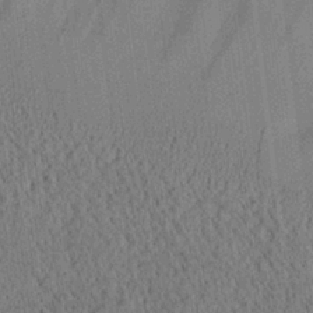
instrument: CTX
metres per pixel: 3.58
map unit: Aa
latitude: 25.4426
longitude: -134.9324
